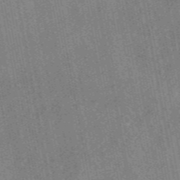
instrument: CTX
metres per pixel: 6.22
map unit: eAb
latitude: 48.5924
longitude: 104.0472
